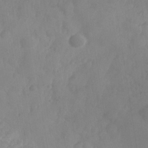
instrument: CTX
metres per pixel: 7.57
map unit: Nhe
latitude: -36.3117
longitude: -177.8016
